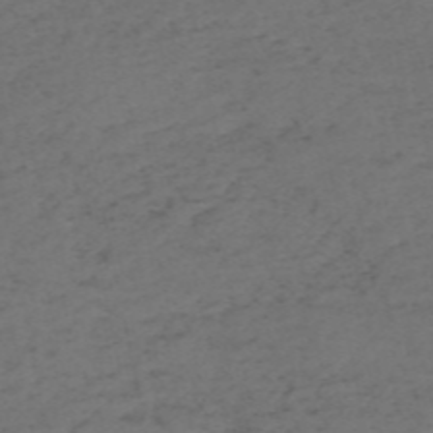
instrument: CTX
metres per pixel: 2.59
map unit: HNb
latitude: -55.5021
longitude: -43.9906
